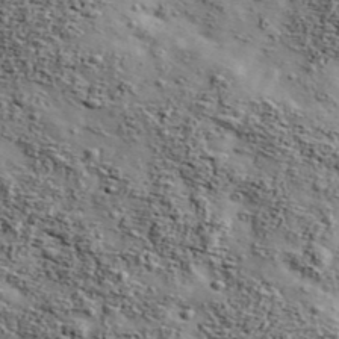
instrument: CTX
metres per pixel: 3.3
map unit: Ave
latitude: 43.5560
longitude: -110.5735
